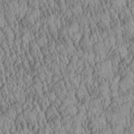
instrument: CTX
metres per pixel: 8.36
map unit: Aa
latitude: 28.3278
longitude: -136.1200
